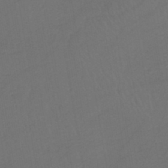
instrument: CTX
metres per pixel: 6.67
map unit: lHb
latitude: -43.8233
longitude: 64.5763
